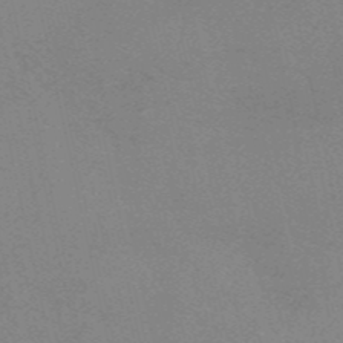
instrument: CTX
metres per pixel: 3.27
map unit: HNb
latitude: -54.3495
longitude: -41.6693
